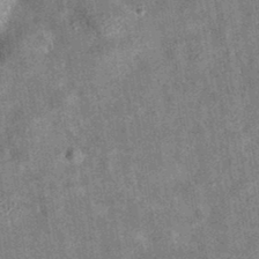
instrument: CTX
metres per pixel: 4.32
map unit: eAb
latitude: 35.6505
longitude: 111.0675
